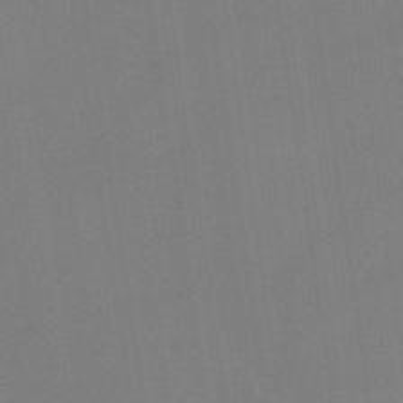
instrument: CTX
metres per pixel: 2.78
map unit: HNb
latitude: -44.6896
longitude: -43.4049
